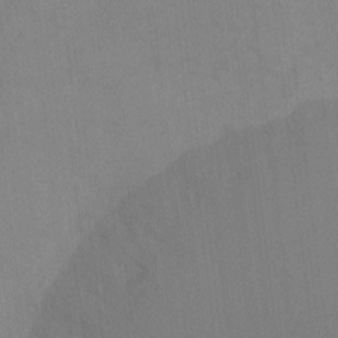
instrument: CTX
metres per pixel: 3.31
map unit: Hto
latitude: -7.5021
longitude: -39.1214
